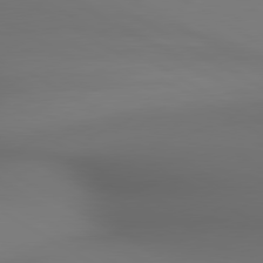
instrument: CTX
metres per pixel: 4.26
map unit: lApd
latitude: 80.4790
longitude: 137.2565
